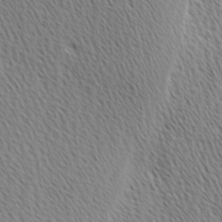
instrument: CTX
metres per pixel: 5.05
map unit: Ave
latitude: 1.0269
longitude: -115.3859
